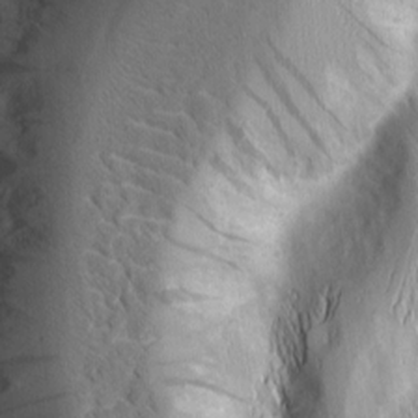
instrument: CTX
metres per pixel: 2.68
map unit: Nhu
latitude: -5.3320
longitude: -150.4790
